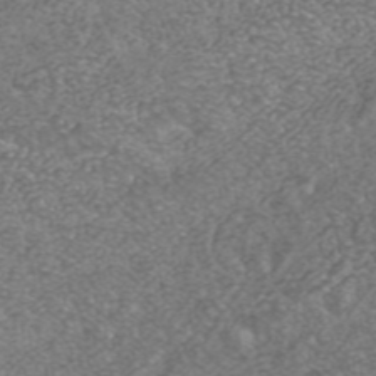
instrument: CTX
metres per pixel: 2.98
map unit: ANa
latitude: 42.1011
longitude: 26.0849
